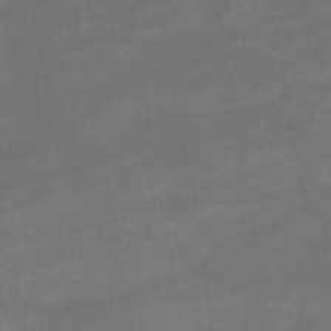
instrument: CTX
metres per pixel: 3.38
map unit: HNb
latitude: -52.2550
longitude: -39.5182
